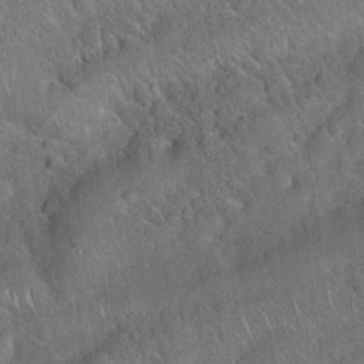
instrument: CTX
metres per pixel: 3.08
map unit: Hto
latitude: 19.7071
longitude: -52.5546
